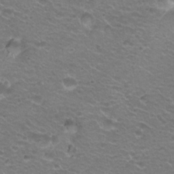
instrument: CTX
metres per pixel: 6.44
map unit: Hto
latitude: 21.3671
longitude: -32.5924
